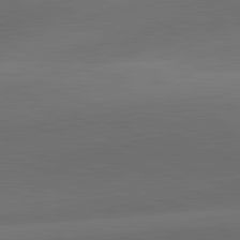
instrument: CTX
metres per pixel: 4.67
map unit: lApd
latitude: 81.8394
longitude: 131.1620
